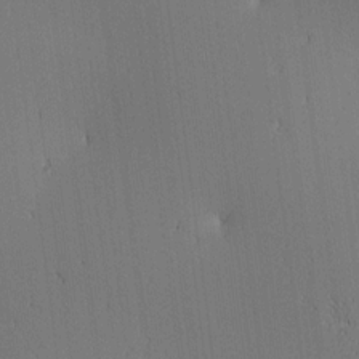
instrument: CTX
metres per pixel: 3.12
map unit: Ave
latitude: 11.9528
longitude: -107.6505
